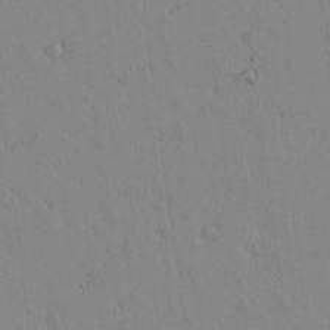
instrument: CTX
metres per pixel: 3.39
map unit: lAvf
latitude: 14.9325
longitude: -125.3670
